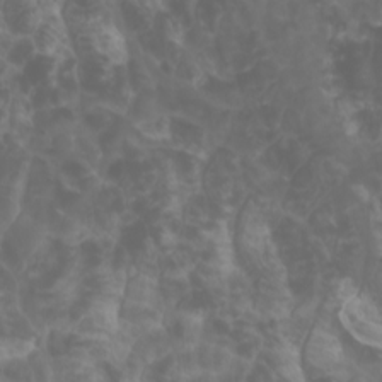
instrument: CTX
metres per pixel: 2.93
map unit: Htu
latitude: -1.1620
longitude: -77.0836
